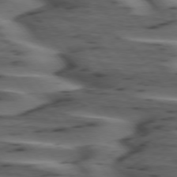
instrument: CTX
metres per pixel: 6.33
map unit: lApd
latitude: 75.2915
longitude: -70.8947
